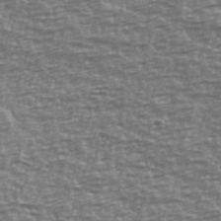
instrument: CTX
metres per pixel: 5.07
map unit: Ave
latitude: 40.7057
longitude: -114.1199
